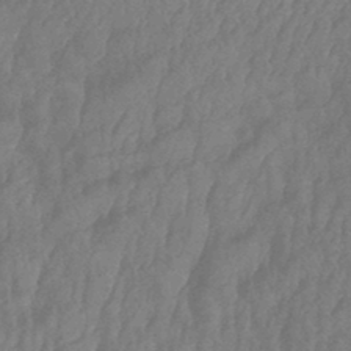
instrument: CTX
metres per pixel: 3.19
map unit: lHb
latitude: -43.5210
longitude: 79.9556
